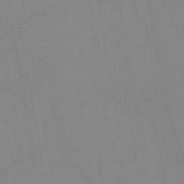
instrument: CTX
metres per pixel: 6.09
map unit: HNb
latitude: -45.6722
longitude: -40.7813
